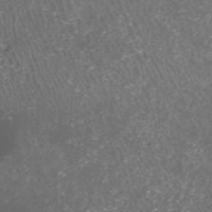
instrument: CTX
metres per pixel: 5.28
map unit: HNhu
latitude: -47.4076
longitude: 31.0108
